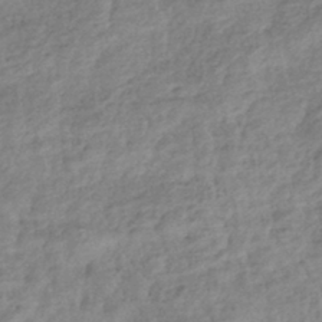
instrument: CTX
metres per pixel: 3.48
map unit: lHb
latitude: -40.4440
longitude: 73.8611
